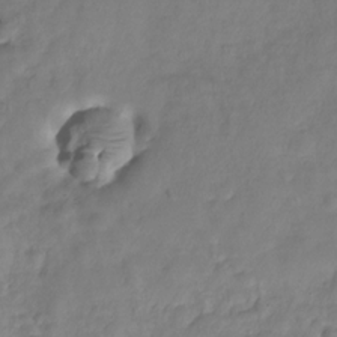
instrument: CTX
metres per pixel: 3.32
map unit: Hve
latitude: -29.3699
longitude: 94.8030
